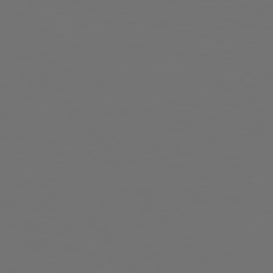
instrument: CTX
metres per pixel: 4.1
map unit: Hpe
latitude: 76.1955
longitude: -140.9702
